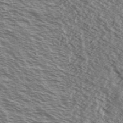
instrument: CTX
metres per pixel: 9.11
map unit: Ave
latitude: 38.4412
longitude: -110.1956
